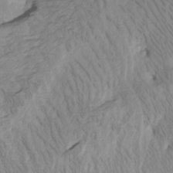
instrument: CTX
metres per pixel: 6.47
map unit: Htu
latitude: -6.8030
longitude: -70.1011
